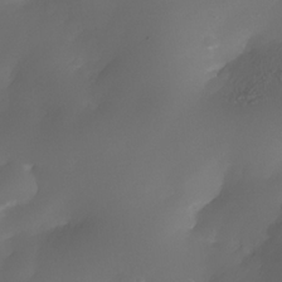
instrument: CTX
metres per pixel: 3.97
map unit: Nhe
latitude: -34.8786
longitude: -144.8569
